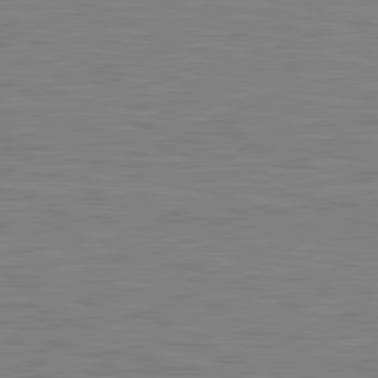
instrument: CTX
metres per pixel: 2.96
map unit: lApd
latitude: 81.5749
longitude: -171.7827
